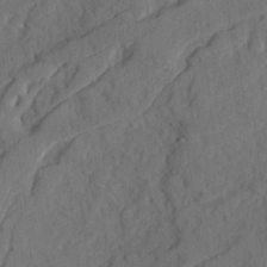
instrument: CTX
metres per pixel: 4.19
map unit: Ave
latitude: 23.5938
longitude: -133.4615
